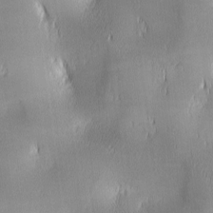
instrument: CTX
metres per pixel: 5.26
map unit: lAa
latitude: 1.8583
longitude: -117.1781
